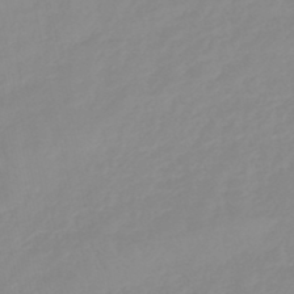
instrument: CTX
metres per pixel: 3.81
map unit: eHb
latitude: -44.7085
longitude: 81.1431
